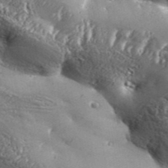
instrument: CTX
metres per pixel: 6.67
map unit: Aa
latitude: 33.9150
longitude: -135.4426
